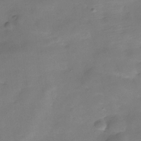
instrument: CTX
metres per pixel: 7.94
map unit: Hve
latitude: -31.2565
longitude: 93.3132
